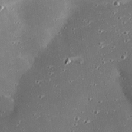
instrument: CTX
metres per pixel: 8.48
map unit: eHh
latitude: 24.6112
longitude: -89.9339
